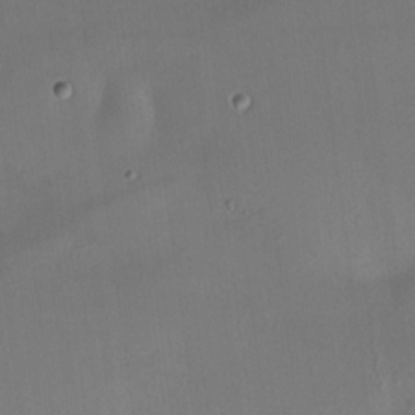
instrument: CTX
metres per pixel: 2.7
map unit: HNhu
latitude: 5.9339
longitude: 9.5210
